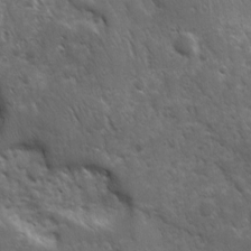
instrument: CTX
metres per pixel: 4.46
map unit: Ave
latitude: 10.7813
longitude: -103.6127
